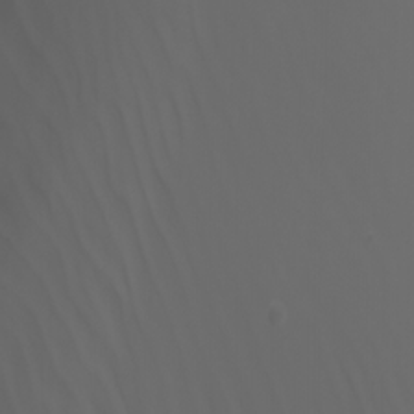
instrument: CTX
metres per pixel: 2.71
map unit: Nhu
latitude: -7.3320
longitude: -85.0459
